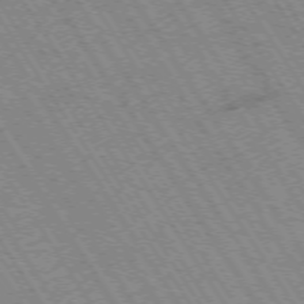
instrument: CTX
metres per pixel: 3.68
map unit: Hpe
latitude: -73.9556
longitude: 3.1809
